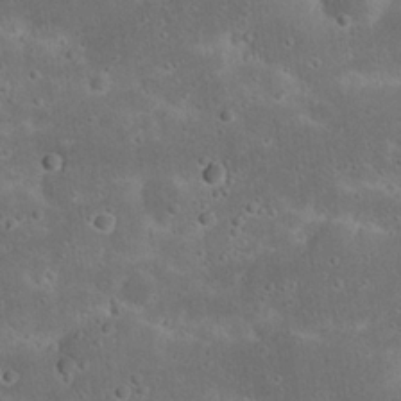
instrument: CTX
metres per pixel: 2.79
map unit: Nhu
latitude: 22.9325
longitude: -71.5182
